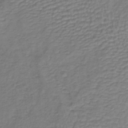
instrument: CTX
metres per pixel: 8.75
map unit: lHb
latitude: -39.2376
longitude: 73.1620
